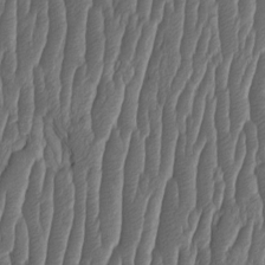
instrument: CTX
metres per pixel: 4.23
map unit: HNhu
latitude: -1.3699
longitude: 13.6155
